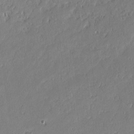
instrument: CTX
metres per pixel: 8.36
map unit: lAvf
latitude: -0.5196
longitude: -106.8380
